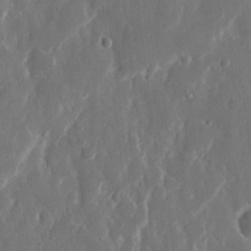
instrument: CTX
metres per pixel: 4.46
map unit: eHh
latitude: 11.7639
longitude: -71.3293
